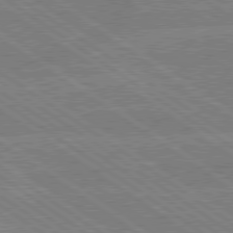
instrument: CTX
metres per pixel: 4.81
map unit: lApd
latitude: 79.1781
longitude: -132.4790
